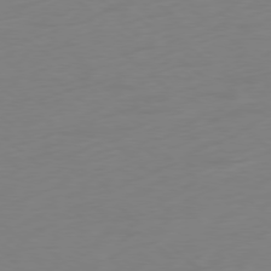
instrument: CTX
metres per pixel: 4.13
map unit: Ap
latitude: -78.5762
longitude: -66.9702
